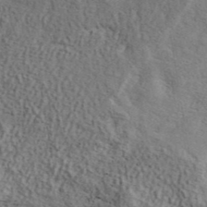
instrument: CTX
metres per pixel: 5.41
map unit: ANa
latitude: 41.7260
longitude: 52.3495
